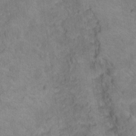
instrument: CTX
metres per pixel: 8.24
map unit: Hto
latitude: 18.2144
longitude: -38.9703
